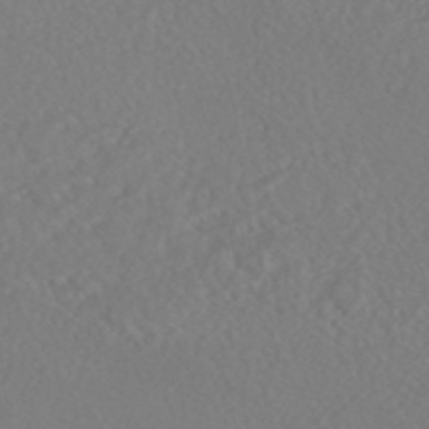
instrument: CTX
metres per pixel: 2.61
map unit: HNhu
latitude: -47.0675
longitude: 104.4251
